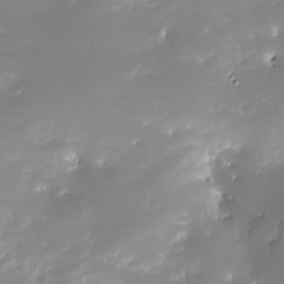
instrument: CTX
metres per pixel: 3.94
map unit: Nhe
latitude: -32.9542
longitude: -117.6883
